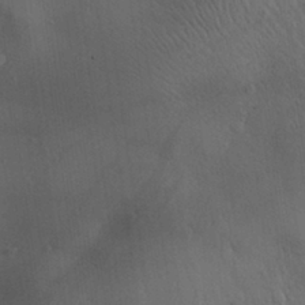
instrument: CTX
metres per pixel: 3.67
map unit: Aa
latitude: 29.4048
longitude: -144.9136
